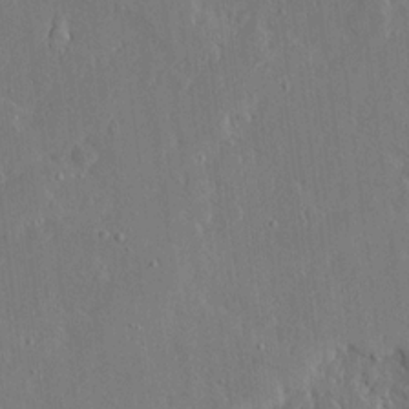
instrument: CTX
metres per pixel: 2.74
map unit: Ave
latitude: 15.1970
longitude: -139.8205
